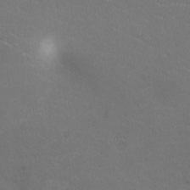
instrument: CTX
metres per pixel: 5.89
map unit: HNhu
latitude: -2.2739
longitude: -2.7435
